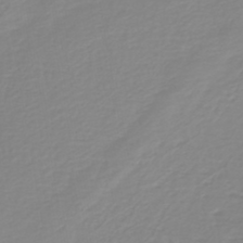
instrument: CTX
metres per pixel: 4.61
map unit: HNb
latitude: -45.1809
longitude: 54.6708
